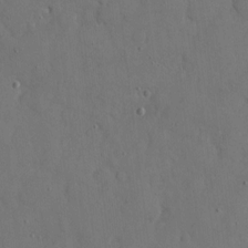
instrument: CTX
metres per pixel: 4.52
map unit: eHh
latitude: 7.3482
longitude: -68.3467
